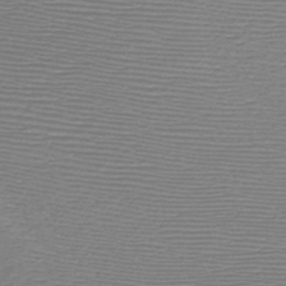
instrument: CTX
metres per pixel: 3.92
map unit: HNb
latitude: -48.2173
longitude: -41.7827
